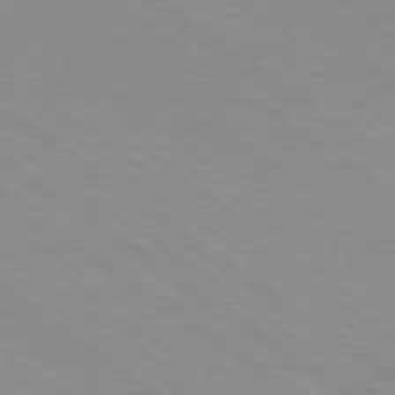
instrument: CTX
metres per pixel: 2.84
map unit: Hpe
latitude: 78.8380
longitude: -122.4979
